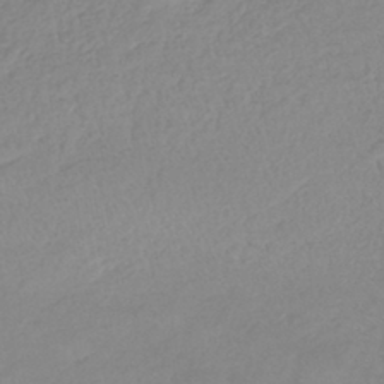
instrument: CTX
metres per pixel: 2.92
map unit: lHb
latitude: -40.8219
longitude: 68.3684
